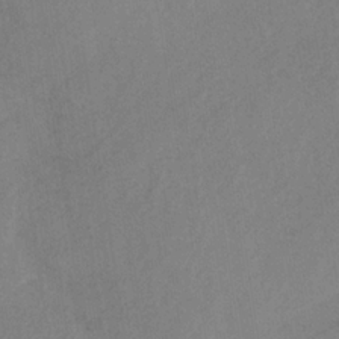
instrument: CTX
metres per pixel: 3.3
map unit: HNb
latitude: -33.2376
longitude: 63.5210
